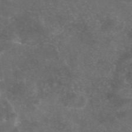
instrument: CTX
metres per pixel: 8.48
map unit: eAb
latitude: 46.2334
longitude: 115.3509
